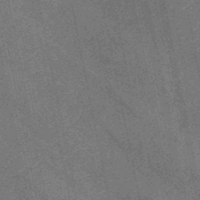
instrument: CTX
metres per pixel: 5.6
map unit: HNb
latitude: -52.7652
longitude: -48.9703
